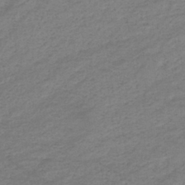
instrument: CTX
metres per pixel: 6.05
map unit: eHb
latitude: -37.5399
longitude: 75.5211
